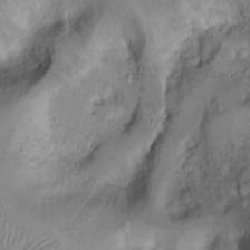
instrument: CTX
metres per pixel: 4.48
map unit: Ht
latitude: -1.8423
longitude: -13.5749
